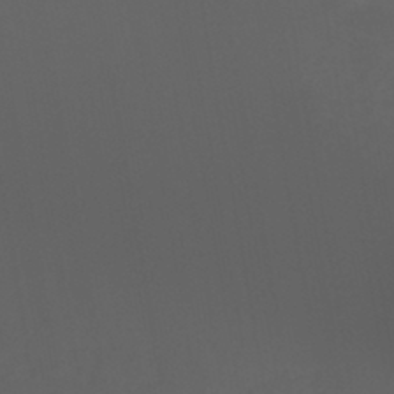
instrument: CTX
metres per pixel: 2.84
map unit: HNb
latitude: -44.2740
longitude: -43.9150
